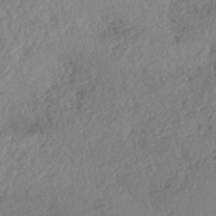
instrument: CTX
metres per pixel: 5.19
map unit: eHh
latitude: -42.8785
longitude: 121.4265
